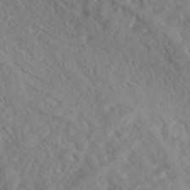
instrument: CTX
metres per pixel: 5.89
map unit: eHh
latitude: 36.7624
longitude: -138.8569
